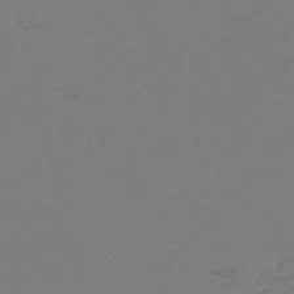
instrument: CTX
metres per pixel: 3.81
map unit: Nve
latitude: -57.1809
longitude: 53.1998
